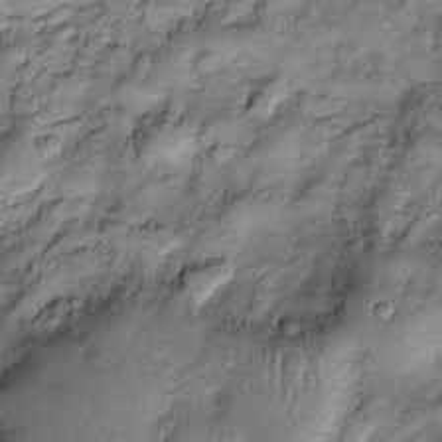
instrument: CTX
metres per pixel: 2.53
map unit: Htu
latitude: -6.2739
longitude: 159.7667
